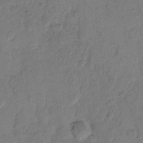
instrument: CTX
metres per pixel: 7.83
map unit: eHh
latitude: 10.9136
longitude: -65.0080
